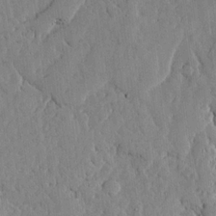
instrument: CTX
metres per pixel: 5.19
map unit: lHvf
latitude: 18.2711
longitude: -112.9514
